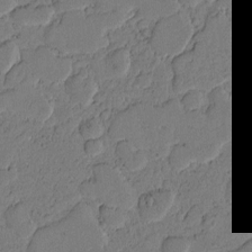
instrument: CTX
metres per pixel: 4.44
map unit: Htu
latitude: -3.1242
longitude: 166.8786
